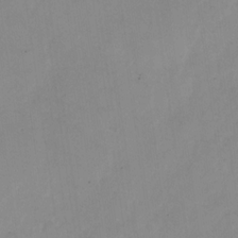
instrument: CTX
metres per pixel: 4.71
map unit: Nhu
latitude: -28.8408
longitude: -63.3860
